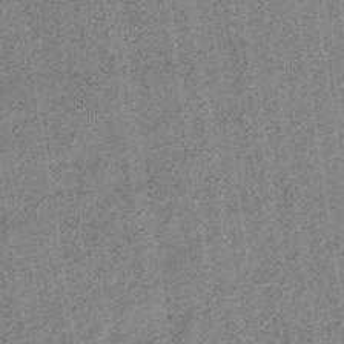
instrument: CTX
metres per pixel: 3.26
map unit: eHb
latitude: -35.9178
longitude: 74.0661
